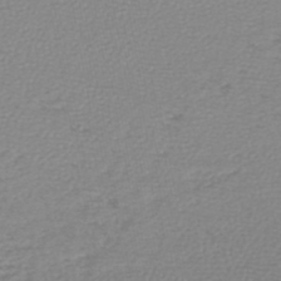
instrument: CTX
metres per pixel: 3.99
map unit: lHb
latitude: -45.5777
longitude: 75.5211
